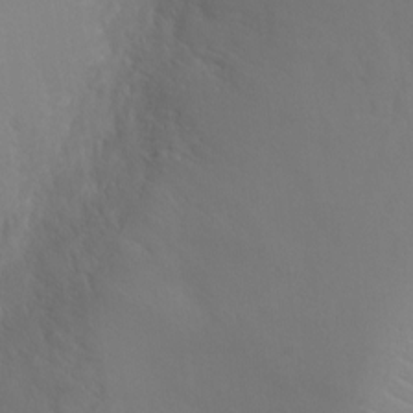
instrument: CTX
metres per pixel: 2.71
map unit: Ht
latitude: -1.3321
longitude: -19.3670
